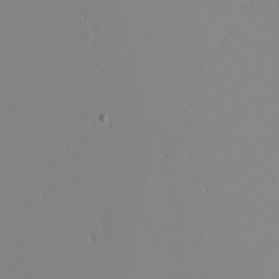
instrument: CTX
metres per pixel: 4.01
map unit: eHh
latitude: -4.6140
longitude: -80.7435
